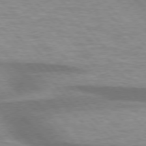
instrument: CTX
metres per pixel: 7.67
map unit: lApd
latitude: 75.9906
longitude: -59.0270
